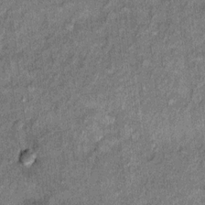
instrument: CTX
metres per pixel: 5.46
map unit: Ht
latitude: 8.5735
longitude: -37.4237
